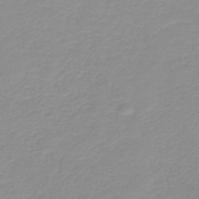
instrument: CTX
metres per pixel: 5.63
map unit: HNb
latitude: -44.5196
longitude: 53.5021
